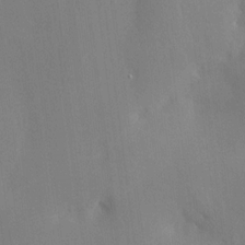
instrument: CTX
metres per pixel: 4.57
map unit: HNhu
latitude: 13.6505
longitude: 11.9745
